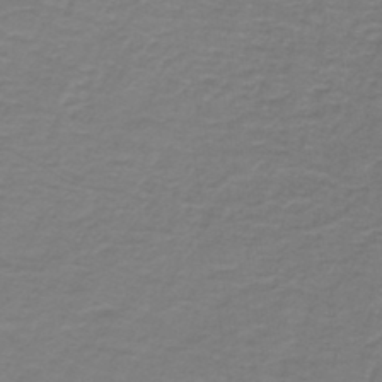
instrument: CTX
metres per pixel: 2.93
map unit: lHb
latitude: -42.4251
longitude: 56.3306
